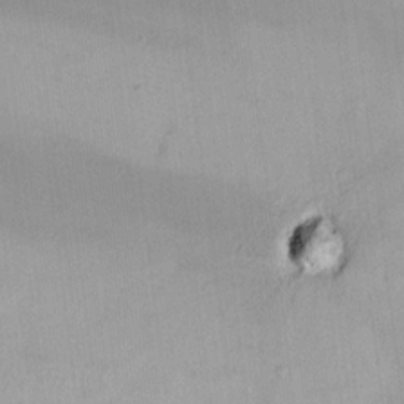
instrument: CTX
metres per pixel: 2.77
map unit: HNhu
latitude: 5.7261
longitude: 7.8611
